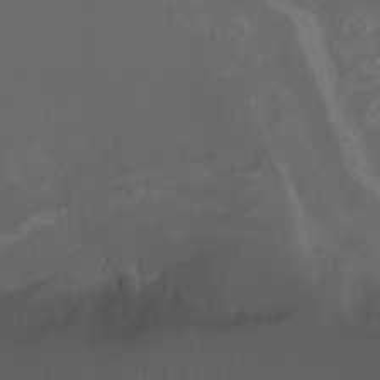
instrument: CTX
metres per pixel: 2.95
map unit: eHh
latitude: -6.8975
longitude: -76.1577
